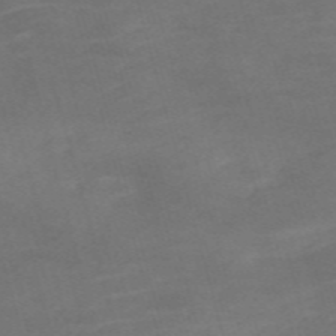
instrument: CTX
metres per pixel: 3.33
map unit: Nve
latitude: -59.5210
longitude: 59.4076
